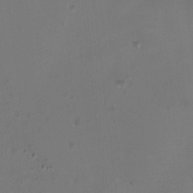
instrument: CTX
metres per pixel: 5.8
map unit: HNhu
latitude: -2.7652
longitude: -1.1214
